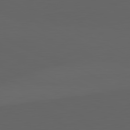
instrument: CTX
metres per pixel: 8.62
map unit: lApd
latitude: 82.1011
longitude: 131.1053
